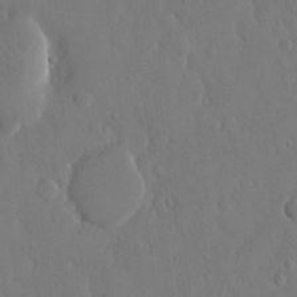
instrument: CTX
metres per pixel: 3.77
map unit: eHh
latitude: 14.5357
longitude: -69.7828
